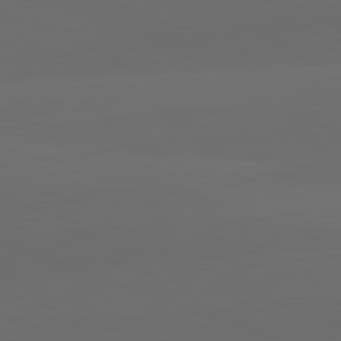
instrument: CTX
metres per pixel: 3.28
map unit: lApd
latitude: 82.1011
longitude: 134.2551
